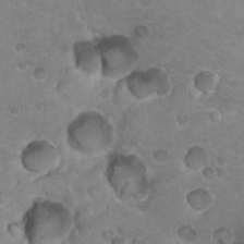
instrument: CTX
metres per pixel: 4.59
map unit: Nhu
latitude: 18.5545
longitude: -32.8947
